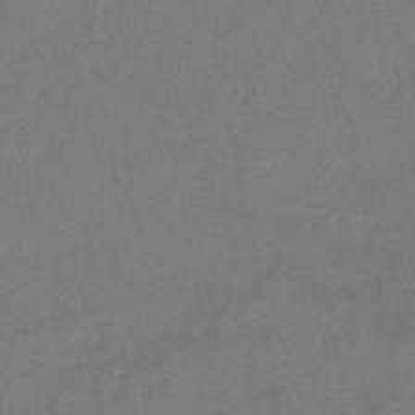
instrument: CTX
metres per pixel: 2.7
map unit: lHb
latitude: -43.1998
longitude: 73.6155
